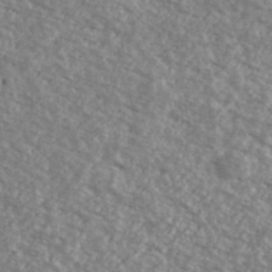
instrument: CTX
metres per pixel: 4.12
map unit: Ave
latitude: 39.7072
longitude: -110.9892
